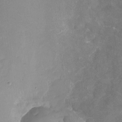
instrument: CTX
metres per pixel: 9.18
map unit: Nhu
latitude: -18.3684
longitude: -57.1781
